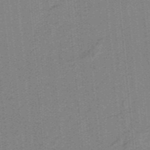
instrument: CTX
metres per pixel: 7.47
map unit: HNb
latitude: -38.3495
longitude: 54.2173
